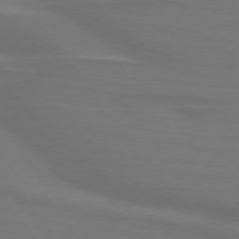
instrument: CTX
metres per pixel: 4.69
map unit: lApd
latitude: 74.7246
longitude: -79.9906
